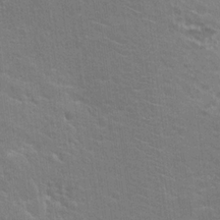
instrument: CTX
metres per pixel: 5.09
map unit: Hto
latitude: 20.6113
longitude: -39.8016
